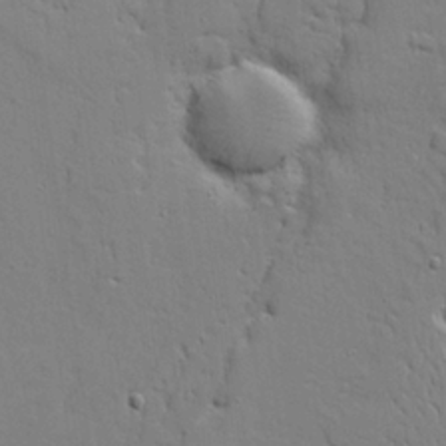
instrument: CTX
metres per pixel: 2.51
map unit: Aa
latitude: 19.7260
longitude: -126.3845
